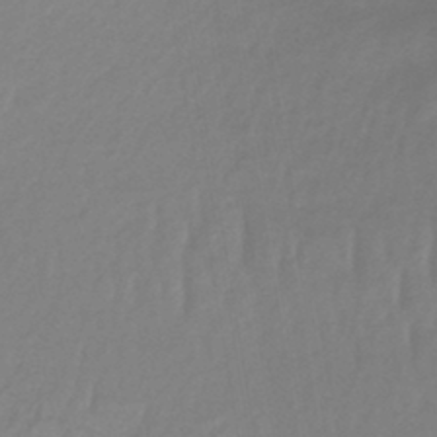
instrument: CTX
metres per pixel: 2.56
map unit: lHb
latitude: -42.0661
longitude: 59.3509
